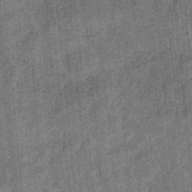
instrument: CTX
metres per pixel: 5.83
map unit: eHb
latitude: -34.0283
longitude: 79.1998
